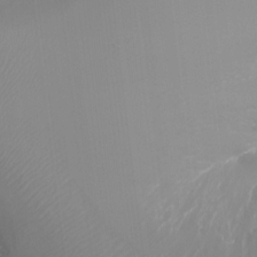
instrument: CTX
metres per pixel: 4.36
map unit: Ht
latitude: -17.2565
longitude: -41.5749
